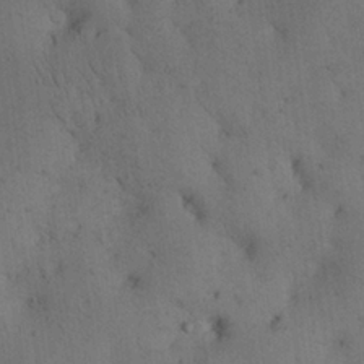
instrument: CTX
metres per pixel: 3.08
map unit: Aa
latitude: 25.3670
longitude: -137.7072
